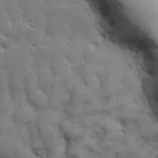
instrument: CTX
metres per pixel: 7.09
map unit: Hve
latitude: 23.1592
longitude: 149.5399
